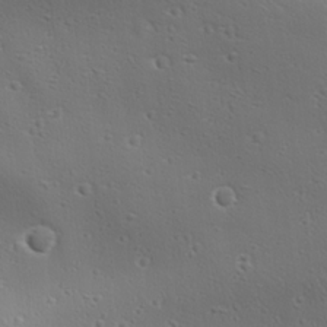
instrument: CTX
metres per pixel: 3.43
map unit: Ave
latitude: 18.9891
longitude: -137.9528
